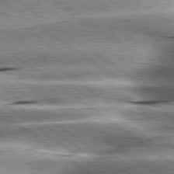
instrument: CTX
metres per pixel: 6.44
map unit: lApd
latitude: 80.1200
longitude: -140.3656
